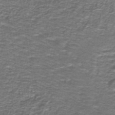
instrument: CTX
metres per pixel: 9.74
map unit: lHb
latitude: -40.8975
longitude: 55.9745
